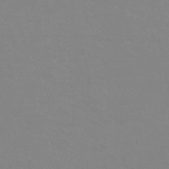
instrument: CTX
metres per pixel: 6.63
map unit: eHh
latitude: -53.5399
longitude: -25.3859
